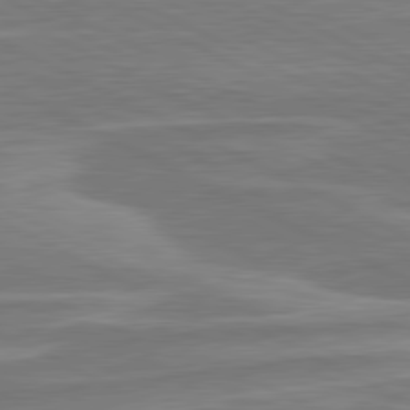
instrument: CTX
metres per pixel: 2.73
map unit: lApd
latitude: 80.9514
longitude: -174.5168
